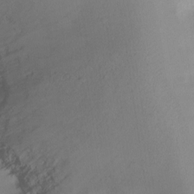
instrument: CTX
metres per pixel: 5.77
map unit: Ht
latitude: -6.6707
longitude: -30.2901
